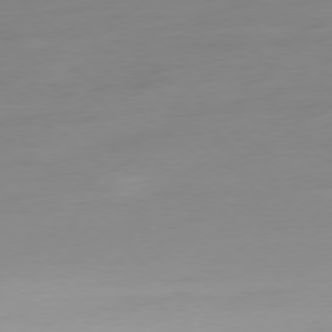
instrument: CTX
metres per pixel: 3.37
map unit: Ap
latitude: -78.3873
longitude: -67.2537
